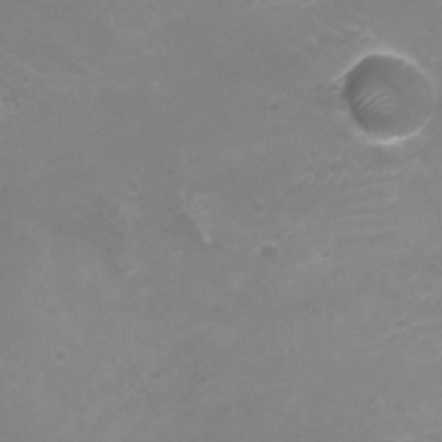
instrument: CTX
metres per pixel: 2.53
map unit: Nhu
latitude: 5.3671
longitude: -17.7639
